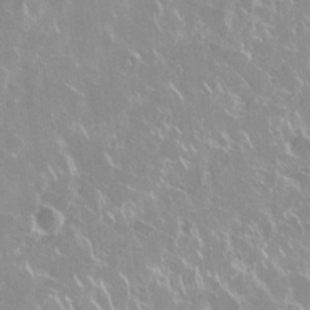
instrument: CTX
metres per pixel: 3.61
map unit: Nhu
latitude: 28.8758
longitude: -61.0269
